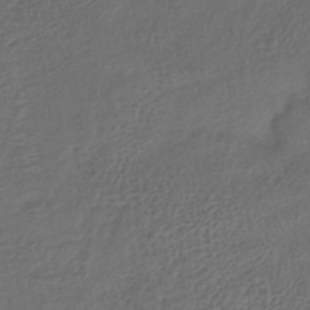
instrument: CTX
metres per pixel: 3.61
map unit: lHb
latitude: -38.8786
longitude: 70.8408
